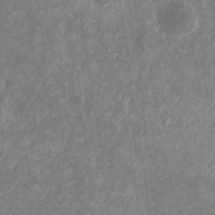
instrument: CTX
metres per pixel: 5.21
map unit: eHb
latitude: -31.3887
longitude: 72.2928
